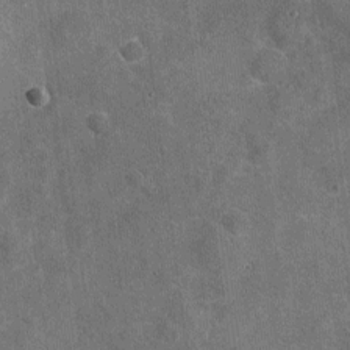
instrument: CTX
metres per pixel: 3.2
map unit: Nhu
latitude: -17.3321
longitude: -56.4223
